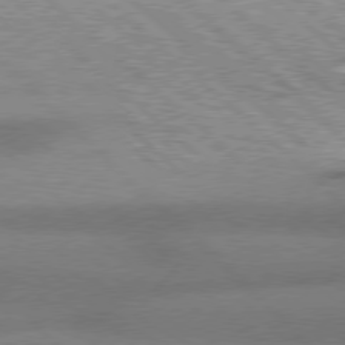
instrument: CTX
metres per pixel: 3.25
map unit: Hpe
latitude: 77.5182
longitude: -156.3089
